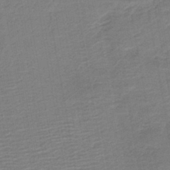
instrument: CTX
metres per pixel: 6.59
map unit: HNb
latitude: -42.1605
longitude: 50.9353
